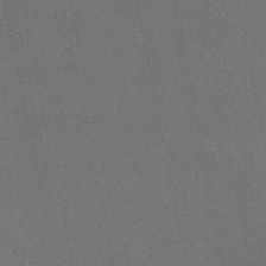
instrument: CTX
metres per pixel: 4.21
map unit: HNb
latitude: -52.5006
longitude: -40.2333
